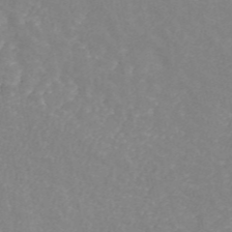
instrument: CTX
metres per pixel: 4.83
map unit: ANa
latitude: 45.1214
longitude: 26.8219
